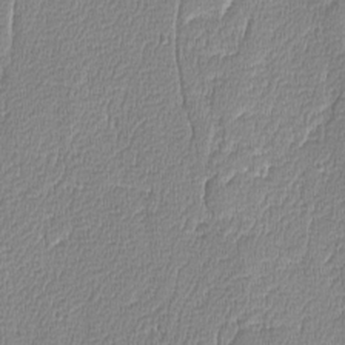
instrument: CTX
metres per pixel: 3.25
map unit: lAvf
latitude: -8.3117
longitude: -114.0444
